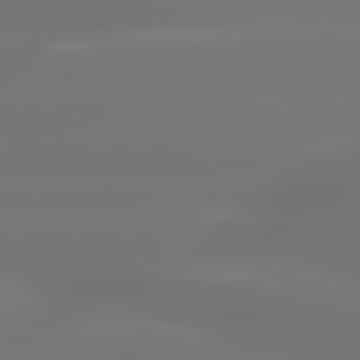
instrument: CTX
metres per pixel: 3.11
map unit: lApd
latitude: 79.9717
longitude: -137.6127
